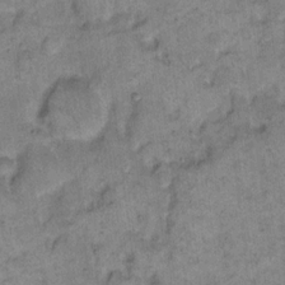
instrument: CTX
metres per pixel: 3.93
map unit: eHh
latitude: 12.8758
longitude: -65.1970
